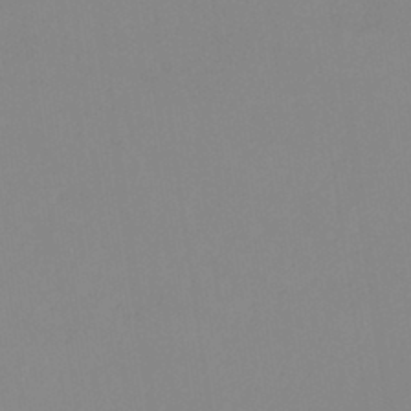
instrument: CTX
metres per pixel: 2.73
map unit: eHb
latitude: -37.2942
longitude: 75.1998
